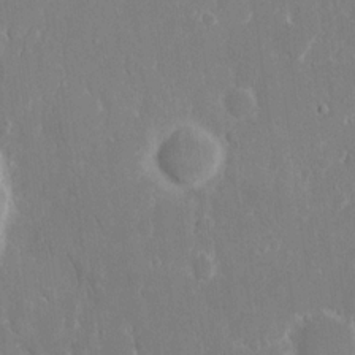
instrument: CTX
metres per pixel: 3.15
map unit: eHh
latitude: 14.1767
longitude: -71.8583
